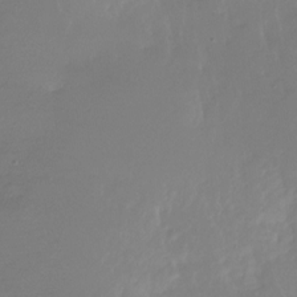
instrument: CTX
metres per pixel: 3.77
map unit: Nhu
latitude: -28.7841
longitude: -79.6505
